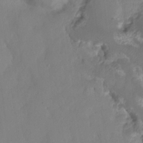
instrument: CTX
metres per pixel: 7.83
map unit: HNhu
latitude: -23.8045
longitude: 49.9178
